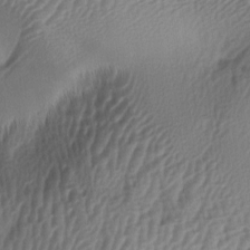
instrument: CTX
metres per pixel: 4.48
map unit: lAa
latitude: -5.5021
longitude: -123.5749
